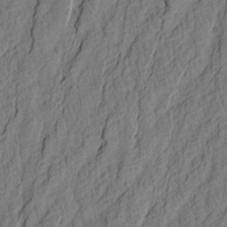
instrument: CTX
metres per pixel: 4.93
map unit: Aa
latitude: 21.1214
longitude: -141.0647
